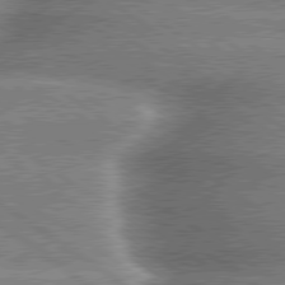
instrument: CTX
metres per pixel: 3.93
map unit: lApd
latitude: 79.6127
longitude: -135.9339
